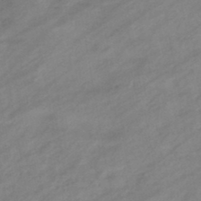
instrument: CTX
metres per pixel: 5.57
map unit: eHb
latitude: -44.4440
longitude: 85.6721
